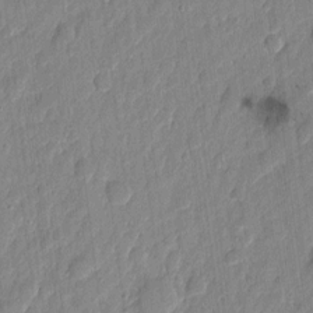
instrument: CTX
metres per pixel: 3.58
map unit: eHh
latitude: 7.4804
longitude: -73.6127
